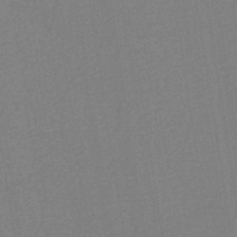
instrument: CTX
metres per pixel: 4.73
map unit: eHh
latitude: -43.0108
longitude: -32.5357
